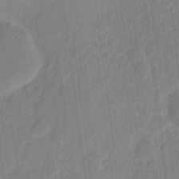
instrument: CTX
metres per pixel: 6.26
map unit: eHh
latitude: 9.7828
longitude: -66.6112
